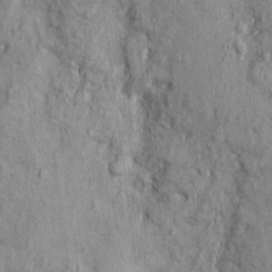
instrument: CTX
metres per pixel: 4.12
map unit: Nhu
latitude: -0.2929
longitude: -15.3104
